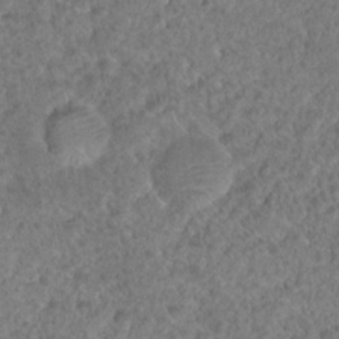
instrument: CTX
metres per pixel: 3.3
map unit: Hto
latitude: 18.7246
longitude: -40.3278
